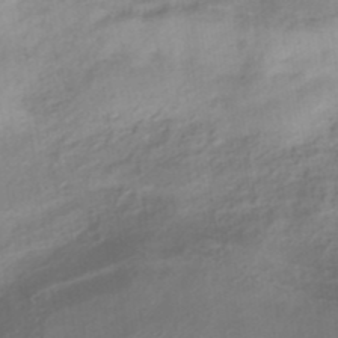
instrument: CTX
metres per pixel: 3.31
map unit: HNhu
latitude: -40.9542
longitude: 92.9164
